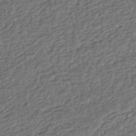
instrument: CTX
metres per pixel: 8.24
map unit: HNhu
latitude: -42.0472
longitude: 107.7289
